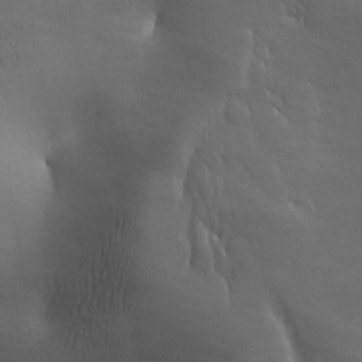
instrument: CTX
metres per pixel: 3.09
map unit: lAa
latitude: -6.6518
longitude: -121.9339
